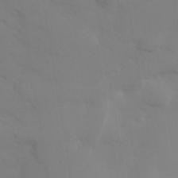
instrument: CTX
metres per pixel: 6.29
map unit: Hve
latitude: 32.8569
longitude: 150.7274
